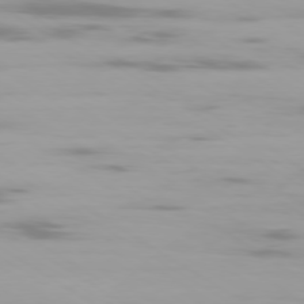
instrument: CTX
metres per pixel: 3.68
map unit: Ap
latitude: -79.5588
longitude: -102.1011
